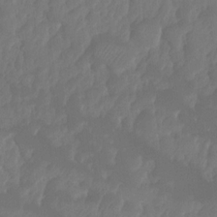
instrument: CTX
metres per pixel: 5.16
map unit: HNhu
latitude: -24.2739
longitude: 49.9556
